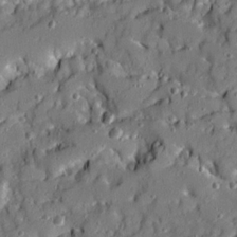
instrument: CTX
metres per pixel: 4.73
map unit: Ave
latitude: 19.2348
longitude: -129.0458
